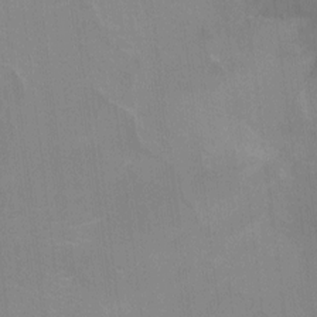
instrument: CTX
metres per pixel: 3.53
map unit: Ht
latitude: -10.1795
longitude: -38.6868
